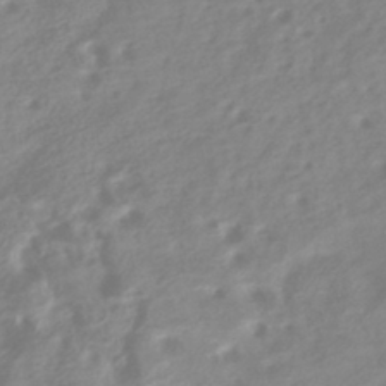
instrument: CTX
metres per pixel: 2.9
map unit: HNhu
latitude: -42.2550
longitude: 92.1039
